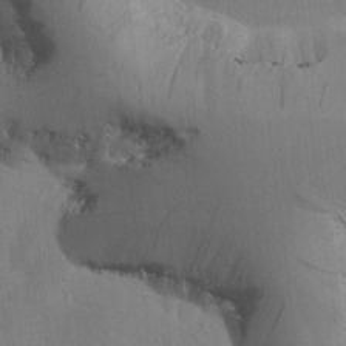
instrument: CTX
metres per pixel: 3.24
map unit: Htu
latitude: -1.2376
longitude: 172.3873
